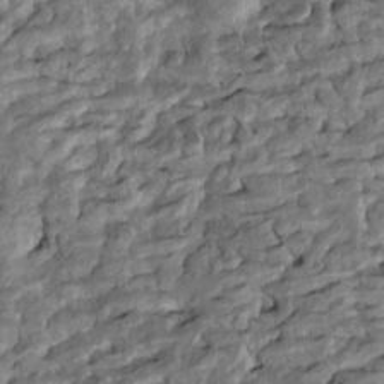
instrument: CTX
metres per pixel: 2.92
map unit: Htu
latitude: -7.8044
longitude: 145.8611
